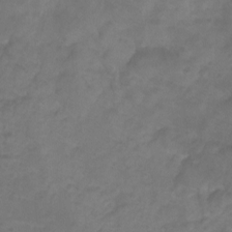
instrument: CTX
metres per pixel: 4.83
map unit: Ht
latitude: -9.5777
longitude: -35.7449
